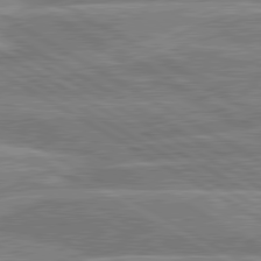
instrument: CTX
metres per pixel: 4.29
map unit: lApd
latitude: 80.5357
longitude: -170.5357
